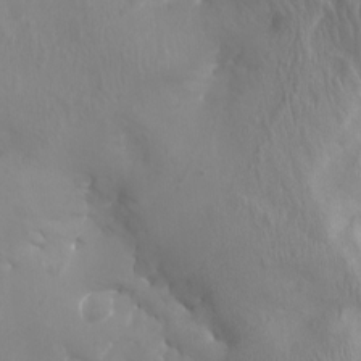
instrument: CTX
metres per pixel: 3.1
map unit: Aa
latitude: -8.2928
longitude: -78.3279
